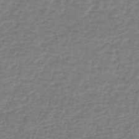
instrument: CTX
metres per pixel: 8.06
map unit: lHb
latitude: -41.7855
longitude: 70.1417
